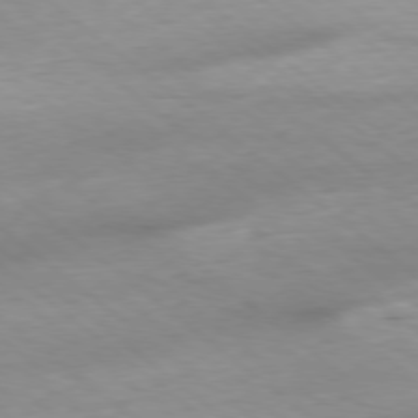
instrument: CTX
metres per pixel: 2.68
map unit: Ap
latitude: -78.8030
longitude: -91.1025
